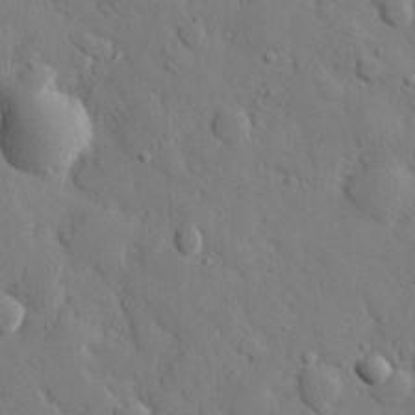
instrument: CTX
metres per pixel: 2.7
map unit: eHh
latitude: 27.4993
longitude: -78.5735
